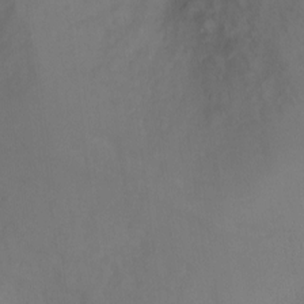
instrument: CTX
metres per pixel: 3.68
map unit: Ht
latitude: 0.4034
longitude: -38.6490
